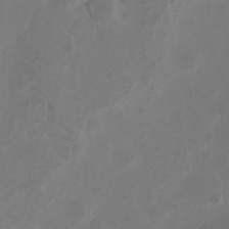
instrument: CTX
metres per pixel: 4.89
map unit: eHh
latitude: -3.5399
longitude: -74.4790
